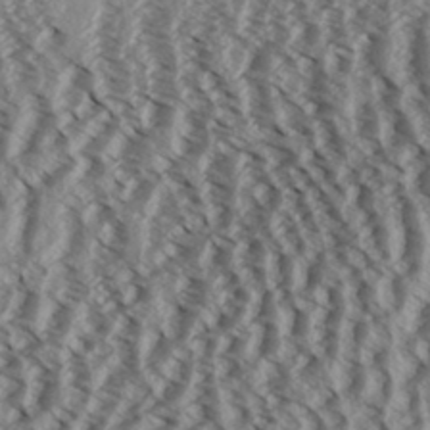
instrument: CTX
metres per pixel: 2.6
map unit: Aa
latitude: 32.9703
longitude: -137.7639
